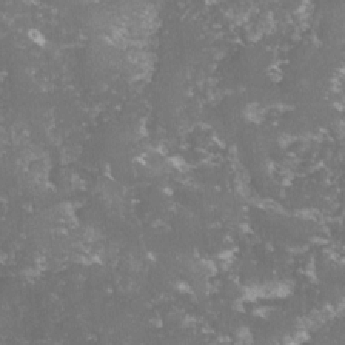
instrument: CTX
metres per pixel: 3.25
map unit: lHvf
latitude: -15.0676
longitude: -98.9513
